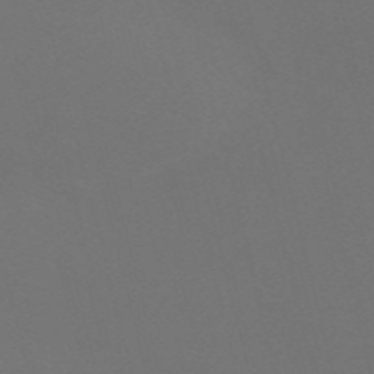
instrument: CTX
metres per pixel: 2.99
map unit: Nve
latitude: -58.2739
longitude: 59.8611
